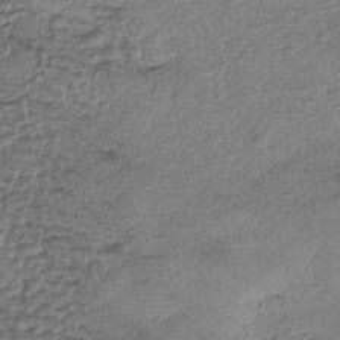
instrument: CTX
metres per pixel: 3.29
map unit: eHh
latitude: -42.4440
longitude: 120.0661
